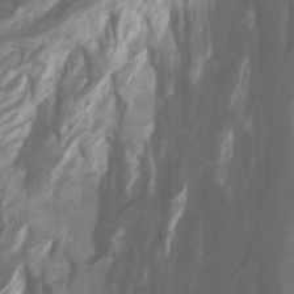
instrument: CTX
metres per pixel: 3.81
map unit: Htu
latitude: -7.0297
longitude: -48.3845
